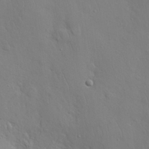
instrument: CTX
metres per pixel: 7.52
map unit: Nhu
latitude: 27.7639
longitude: -68.7435
